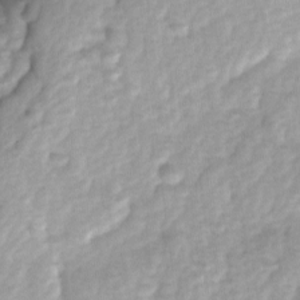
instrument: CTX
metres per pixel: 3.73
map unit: Ave
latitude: 1.3481
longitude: -112.2144
